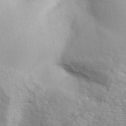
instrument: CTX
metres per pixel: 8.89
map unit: ANa
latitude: 42.0633
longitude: 50.0472
